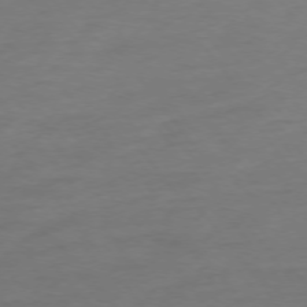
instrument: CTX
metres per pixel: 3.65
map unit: Hpe
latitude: -75.7289
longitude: -16.1011
